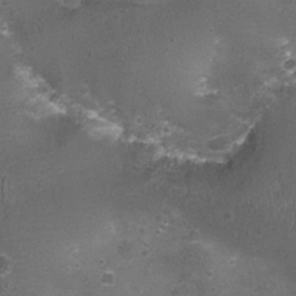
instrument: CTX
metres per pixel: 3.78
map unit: Nhu
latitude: 3.6505
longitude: -17.4048
